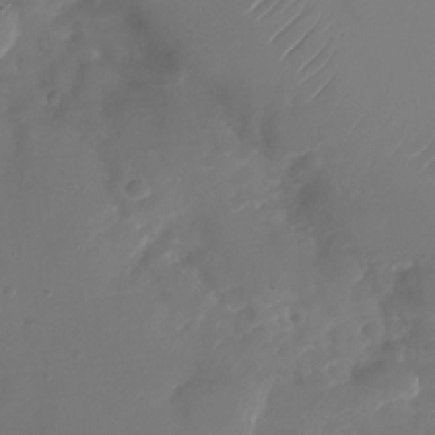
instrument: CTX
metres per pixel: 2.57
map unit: Nhu
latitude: -27.3698
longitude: -72.2334
